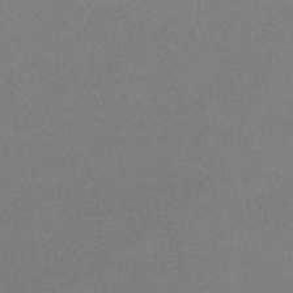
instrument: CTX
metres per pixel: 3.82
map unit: lHb
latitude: -34.2173
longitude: 68.1794
